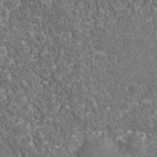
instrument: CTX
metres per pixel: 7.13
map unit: Nhu
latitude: -39.8423
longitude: -85.1781
